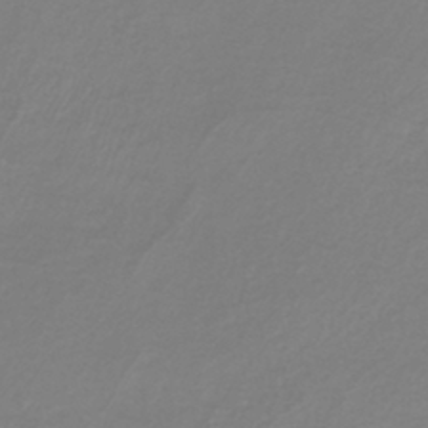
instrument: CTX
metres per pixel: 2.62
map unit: lHb
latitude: -40.5385
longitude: 72.0661
